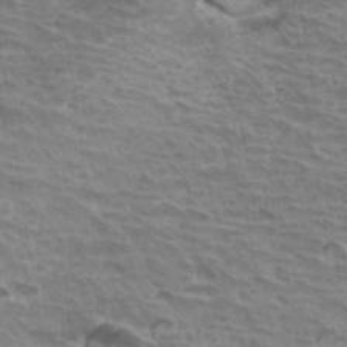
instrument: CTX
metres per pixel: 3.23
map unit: Hto
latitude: 34.0633
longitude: -43.2159
